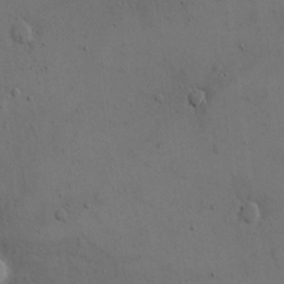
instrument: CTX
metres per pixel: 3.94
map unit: eHh
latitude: 15.9151
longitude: -67.4426
